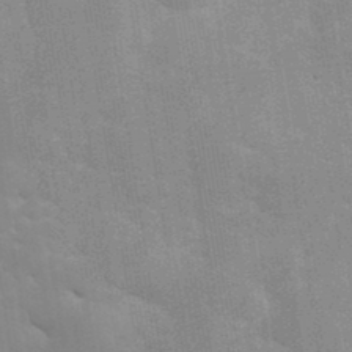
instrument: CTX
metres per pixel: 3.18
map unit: eHh
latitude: 36.3845
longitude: -66.7057
